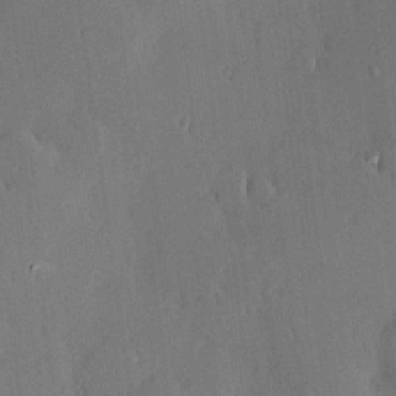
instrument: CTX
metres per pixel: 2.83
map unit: Hve
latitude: 24.8380
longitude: -92.9702
